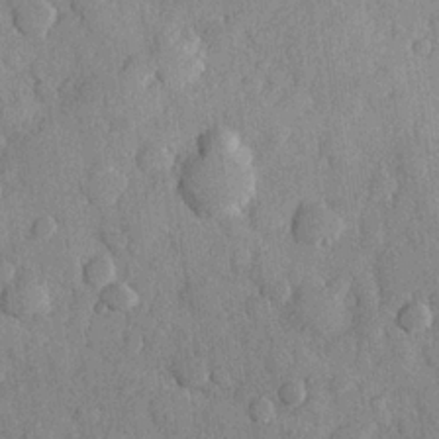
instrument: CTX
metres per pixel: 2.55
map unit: Hve
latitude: 23.4048
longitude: 148.2173
